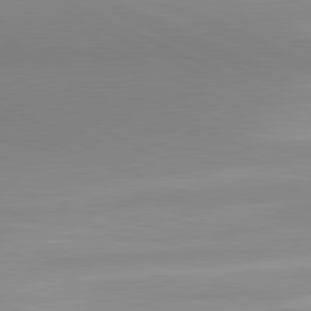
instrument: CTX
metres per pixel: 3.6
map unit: lApd
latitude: 80.9325
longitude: 143.2942
